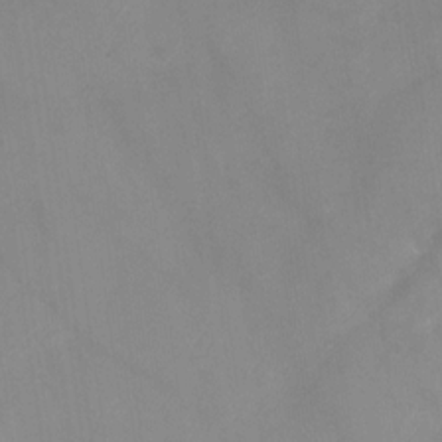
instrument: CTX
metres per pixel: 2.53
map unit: Nhu
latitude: -28.5763
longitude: -63.3104
